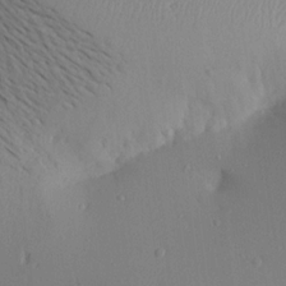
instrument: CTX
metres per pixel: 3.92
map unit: Aa
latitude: 20.0255
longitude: -145.7449
